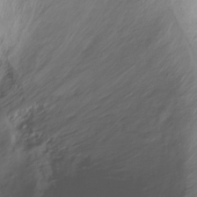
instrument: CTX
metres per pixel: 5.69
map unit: Ht
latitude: -17.7478
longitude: -46.2145
